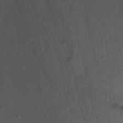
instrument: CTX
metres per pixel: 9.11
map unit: Ht
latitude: 1.8961
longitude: -35.8961
